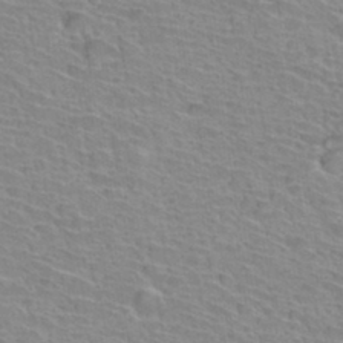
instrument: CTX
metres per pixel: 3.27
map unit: Hto
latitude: 33.7828
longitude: -39.5749
